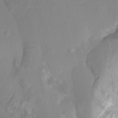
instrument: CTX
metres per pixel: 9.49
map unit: HNhu
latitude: -27.3887
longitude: 74.4629
